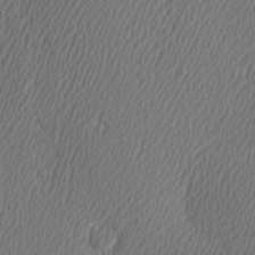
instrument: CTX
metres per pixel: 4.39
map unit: Hve
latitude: 3.1781
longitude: -124.4979
